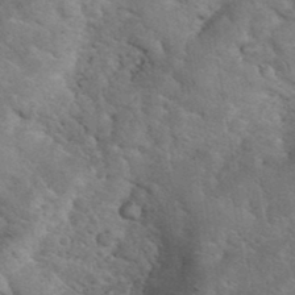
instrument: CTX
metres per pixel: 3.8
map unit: eHh
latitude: 36.0822
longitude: -65.2537
